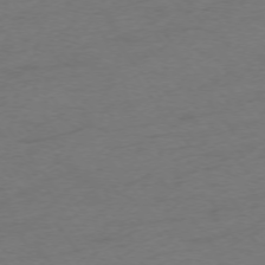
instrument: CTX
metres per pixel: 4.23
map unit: Ap
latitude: -74.6708
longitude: -72.9703
